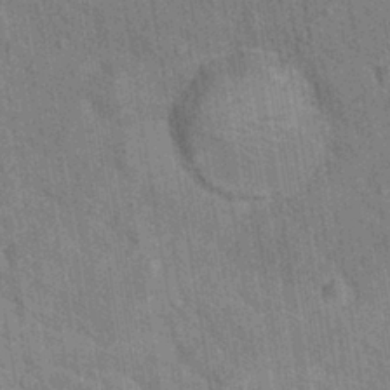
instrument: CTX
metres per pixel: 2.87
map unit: Hto
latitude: 16.1011
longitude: -35.8961
